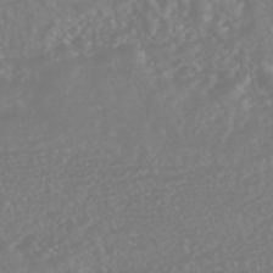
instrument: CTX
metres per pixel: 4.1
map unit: HNhu
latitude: -45.5966
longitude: 97.1998
